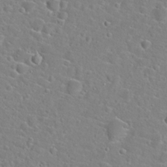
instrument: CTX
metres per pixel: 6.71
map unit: Hto
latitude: 22.1200
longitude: -45.1025
